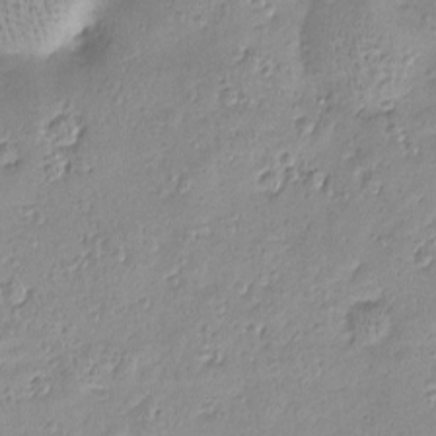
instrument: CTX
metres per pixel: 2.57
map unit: Nve
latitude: -8.7085
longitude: 174.3306
